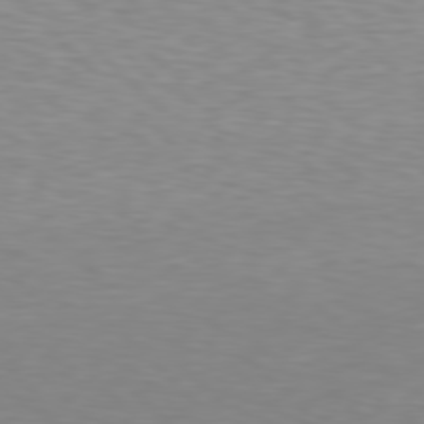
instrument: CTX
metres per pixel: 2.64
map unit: Hpe
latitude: 78.4601
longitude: -166.8758
